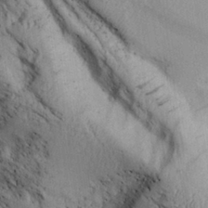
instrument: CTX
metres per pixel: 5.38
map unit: Aa
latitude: 28.0822
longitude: -134.3467
